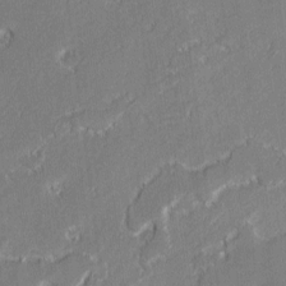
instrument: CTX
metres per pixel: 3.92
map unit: lAvf
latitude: 0.0255
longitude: -108.1955
